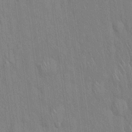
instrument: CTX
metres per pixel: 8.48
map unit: Hto
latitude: 16.1578
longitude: -58.0255
